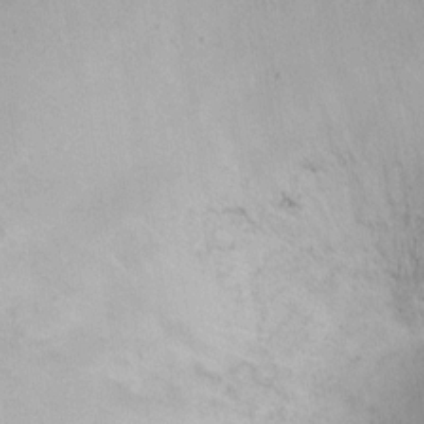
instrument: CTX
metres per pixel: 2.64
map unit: Ht
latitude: -4.1228
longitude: -19.6127
